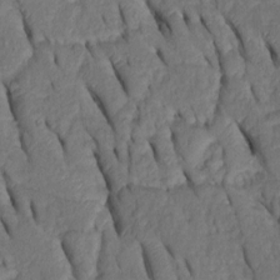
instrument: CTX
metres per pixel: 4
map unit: Htu
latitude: 0.2333
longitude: 149.8612
